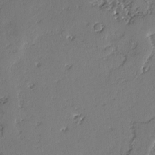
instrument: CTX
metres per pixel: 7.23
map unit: lAvf
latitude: -3.2564
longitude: -107.5938
